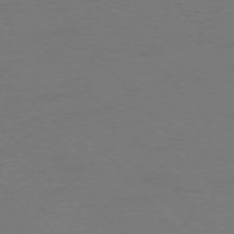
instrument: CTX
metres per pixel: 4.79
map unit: Ap
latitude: -77.1053
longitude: -64.3089
